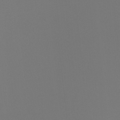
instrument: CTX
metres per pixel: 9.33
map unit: Ht
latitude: -4.6518
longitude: -61.8772
